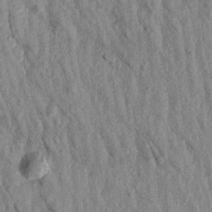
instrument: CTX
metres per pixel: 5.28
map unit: Aa
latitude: 19.1781
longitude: -147.1781
